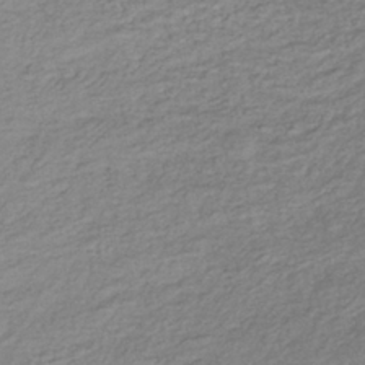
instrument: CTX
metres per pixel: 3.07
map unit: lHb
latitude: -35.4265
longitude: 69.6910
